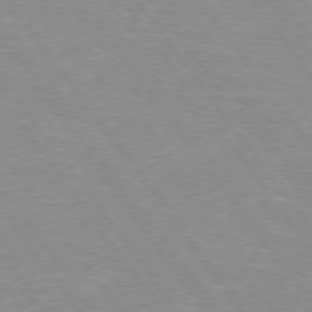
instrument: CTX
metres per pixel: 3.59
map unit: Hpe
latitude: 74.8380
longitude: -150.6112
